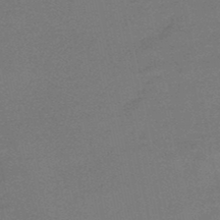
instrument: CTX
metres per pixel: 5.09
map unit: eHb
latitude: -49.1054
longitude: 86.3684
